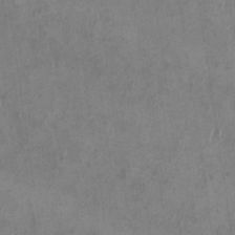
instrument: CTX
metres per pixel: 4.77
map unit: eHh
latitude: 34.0444
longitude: -133.3860
